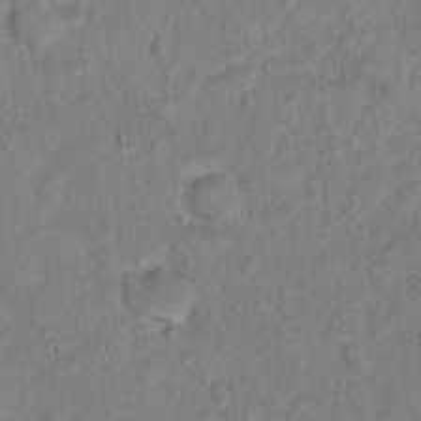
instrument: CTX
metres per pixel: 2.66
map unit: Hto
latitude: 13.5371
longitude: -37.4616
